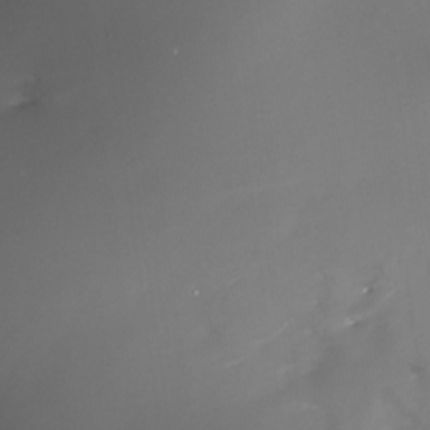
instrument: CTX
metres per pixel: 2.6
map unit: Nhu
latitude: -28.9542
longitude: -76.8191
